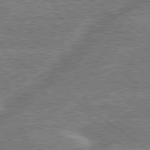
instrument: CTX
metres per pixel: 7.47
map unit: lApd
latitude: 79.7450
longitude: -144.5357
